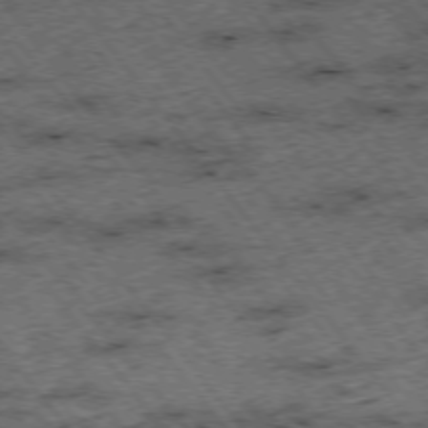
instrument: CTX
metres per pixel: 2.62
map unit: Hpe
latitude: -75.7856
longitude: -18.8758
